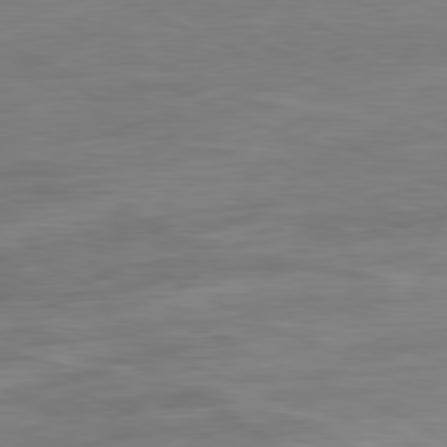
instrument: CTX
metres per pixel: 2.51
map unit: Ap
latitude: -81.3888
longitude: -76.1011
